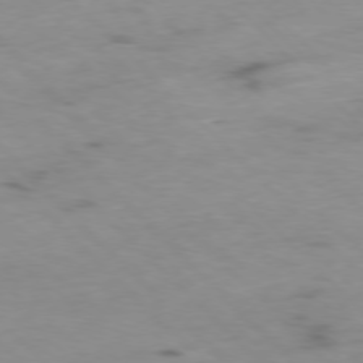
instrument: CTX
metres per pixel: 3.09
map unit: Ap
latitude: -77.3321
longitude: -91.2915
